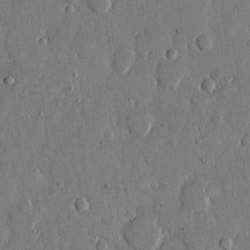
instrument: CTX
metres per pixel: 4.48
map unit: eHh
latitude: 13.0270
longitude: -69.1781
